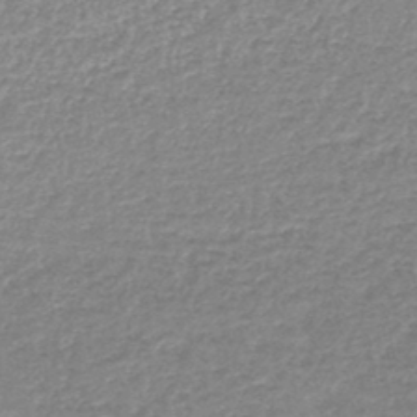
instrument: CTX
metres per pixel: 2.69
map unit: lHb
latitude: -44.1039
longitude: 69.7855
